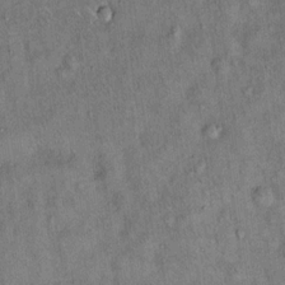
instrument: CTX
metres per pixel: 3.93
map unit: Hto
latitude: 14.1389
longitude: -59.2915
